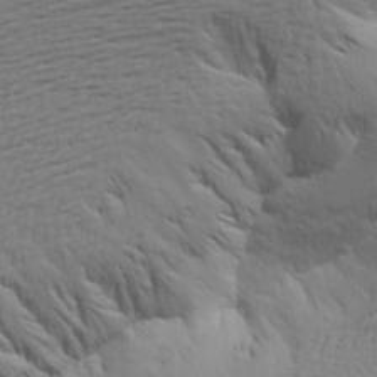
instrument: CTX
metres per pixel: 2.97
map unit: Aa
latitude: 15.1215
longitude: -141.2348
